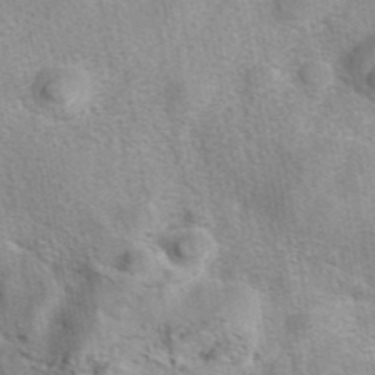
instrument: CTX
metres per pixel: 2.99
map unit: eAb
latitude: 42.0255
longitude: 107.5210
